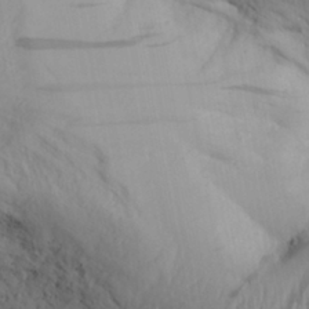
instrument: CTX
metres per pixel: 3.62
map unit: Aa
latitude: 30.5735
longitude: -133.5371
